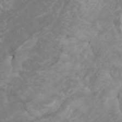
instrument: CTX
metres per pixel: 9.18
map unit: Nhu
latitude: -4.7274
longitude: -73.1781
